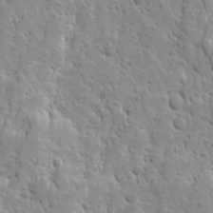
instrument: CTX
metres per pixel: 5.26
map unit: Ave
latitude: 10.0444
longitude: -104.8191
